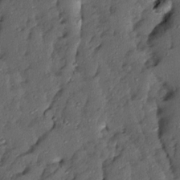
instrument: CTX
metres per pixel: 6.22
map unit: Ave
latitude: 13.7261
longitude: -134.7435
